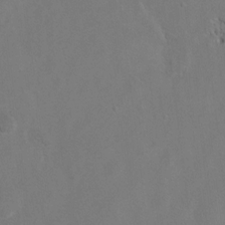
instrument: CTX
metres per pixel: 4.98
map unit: Hto
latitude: 8.4223
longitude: -34.8947
